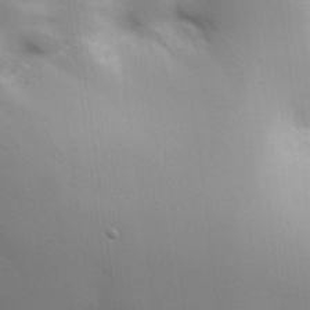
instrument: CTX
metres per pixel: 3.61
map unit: Hve
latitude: 30.8002
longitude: 150.3306
